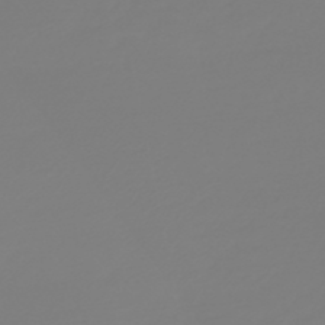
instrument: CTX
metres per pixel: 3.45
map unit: HNb
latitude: -46.0850
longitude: 56.3306
